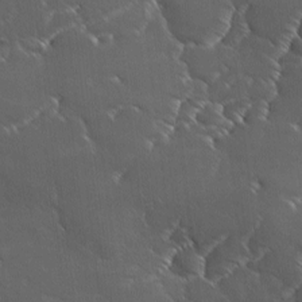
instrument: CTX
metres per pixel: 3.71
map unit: Ave
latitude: 1.1970
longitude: -113.8205
